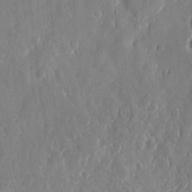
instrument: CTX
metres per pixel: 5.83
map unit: eHh
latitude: 13.8961
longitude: -72.2145
